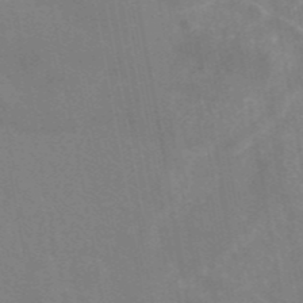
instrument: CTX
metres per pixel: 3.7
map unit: eAb
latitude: 45.2915
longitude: 121.8611
